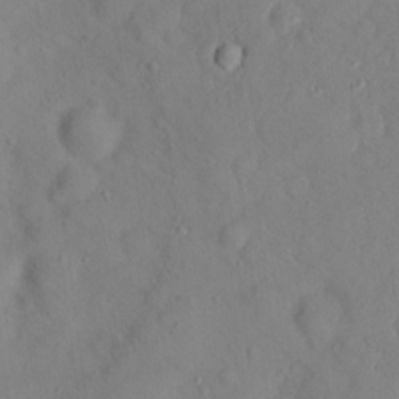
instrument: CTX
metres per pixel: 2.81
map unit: Hto
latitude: 18.0822
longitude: -39.2537
